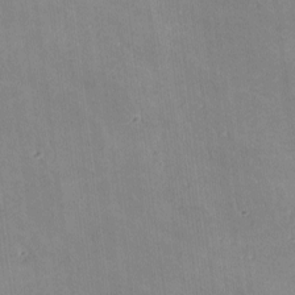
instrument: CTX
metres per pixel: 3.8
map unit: lHvf
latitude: -10.4062
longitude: -101.5182
